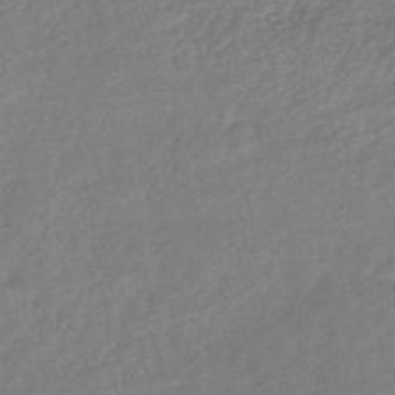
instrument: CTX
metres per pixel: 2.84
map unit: lHb
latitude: -41.2754
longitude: 72.8030
